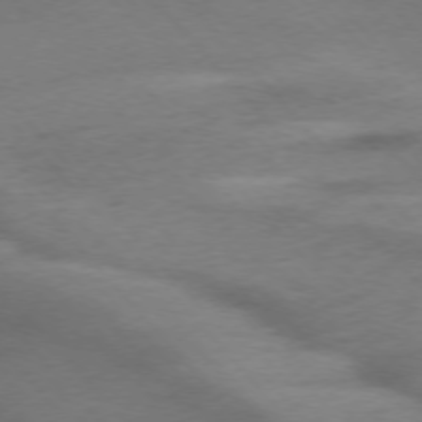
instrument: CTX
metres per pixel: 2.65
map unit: Ap
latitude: -76.7652
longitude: -72.2712
